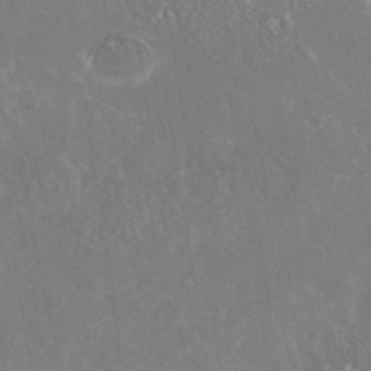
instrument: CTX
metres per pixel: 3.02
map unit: Nhe
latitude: -39.1809
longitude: -117.7072
